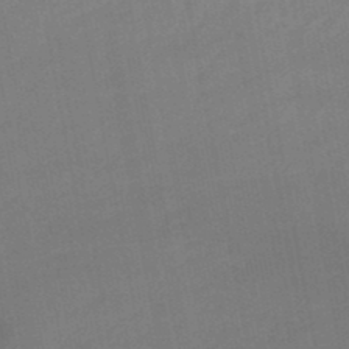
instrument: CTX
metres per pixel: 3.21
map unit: eHb
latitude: -47.8611
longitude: 88.8975
